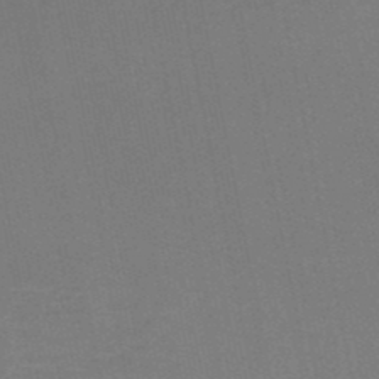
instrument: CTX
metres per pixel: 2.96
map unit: HNb
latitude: -50.2361
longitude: -49.2726
